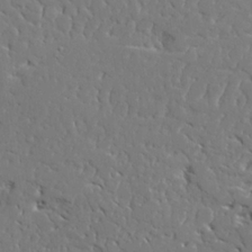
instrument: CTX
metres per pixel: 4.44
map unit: Ave
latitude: 23.5182
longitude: -129.7449
